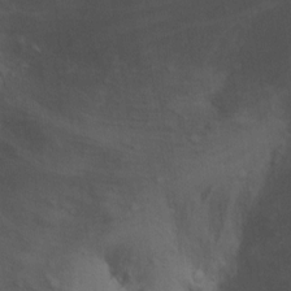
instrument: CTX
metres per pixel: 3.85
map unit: Ht
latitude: 5.1592
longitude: -29.0647
